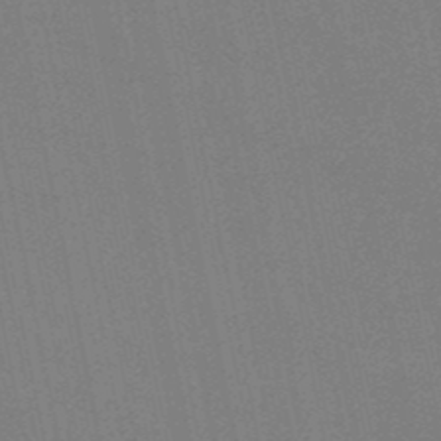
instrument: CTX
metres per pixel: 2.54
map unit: HNb
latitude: -49.1431
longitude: 59.3887
